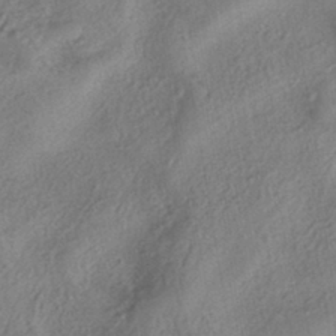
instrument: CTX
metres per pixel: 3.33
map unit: eHh
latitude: -42.4628
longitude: 120.8408
